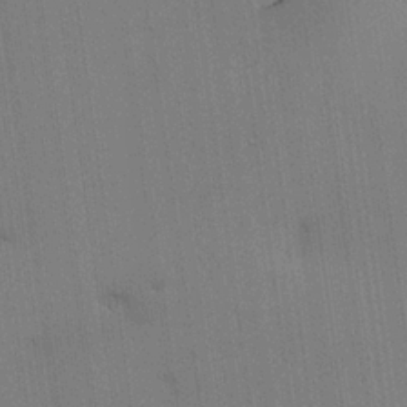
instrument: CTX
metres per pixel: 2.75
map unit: lAvf
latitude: 25.1970
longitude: -111.3671
